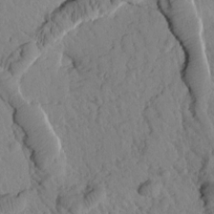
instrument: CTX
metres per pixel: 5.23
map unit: Htu
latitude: 1.3670
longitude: 176.2739
